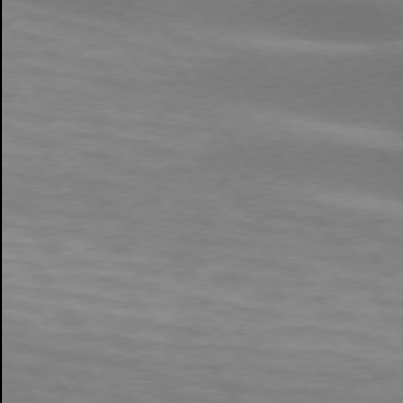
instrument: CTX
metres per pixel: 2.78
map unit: lApd
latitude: 74.5546
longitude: -49.9906
